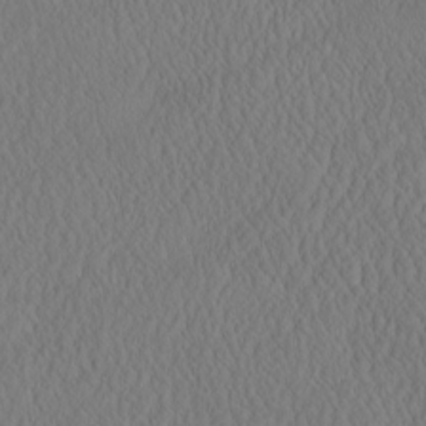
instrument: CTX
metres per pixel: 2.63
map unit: eHh
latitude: -3.2942
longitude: 16.2362
